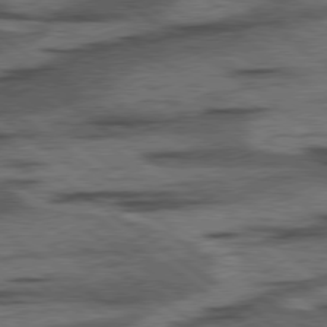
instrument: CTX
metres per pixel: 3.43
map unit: lApd
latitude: 78.2523
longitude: -53.3104
